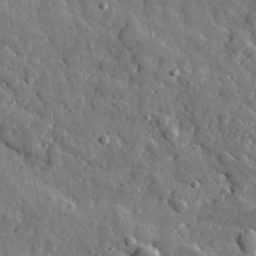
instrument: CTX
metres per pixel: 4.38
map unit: lHvf
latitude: 35.4615
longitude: -87.8772
